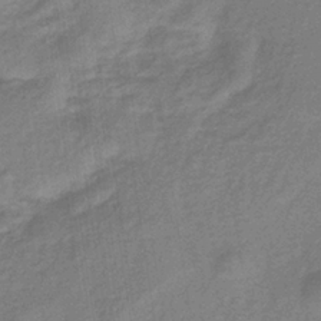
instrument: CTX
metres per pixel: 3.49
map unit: lHb
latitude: -34.9353
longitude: 70.1795
